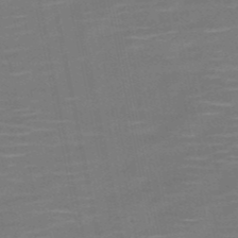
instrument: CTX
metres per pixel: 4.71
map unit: HNb
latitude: -51.4265
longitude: -47.9528
